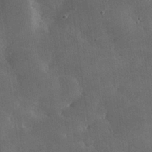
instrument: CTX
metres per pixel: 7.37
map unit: lHvf
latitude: 31.7261
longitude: -92.8191
